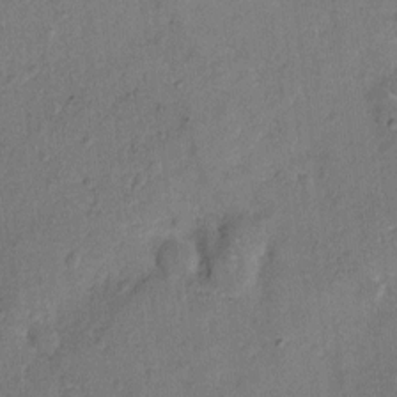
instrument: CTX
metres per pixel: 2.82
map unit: Hto
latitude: 7.5371
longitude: -62.4223
